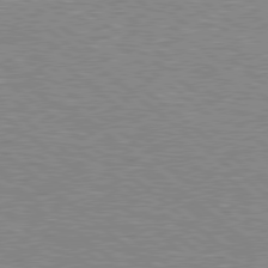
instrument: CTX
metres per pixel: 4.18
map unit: Hpe
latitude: 78.5546
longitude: -156.3845
